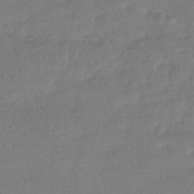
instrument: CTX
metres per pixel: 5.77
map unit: HNhu
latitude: -41.1431
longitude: 98.0472
